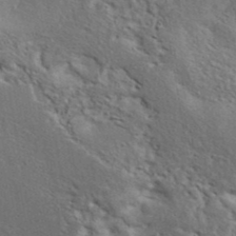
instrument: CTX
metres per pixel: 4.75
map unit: ANa
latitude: 41.2726
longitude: 51.4076
